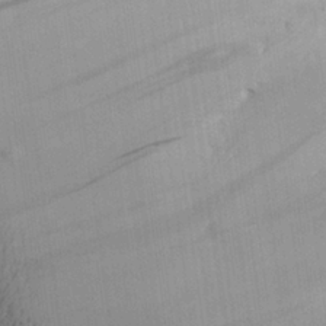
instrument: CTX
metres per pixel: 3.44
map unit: Aa
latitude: 27.2348
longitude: -137.2159
